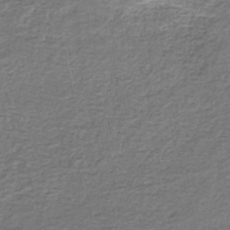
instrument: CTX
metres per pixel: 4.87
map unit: eHb
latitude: -33.6533
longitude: 75.8423
